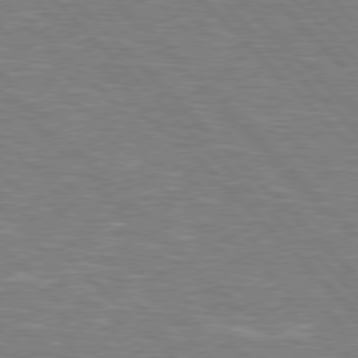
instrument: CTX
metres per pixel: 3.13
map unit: Hpe
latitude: 76.9136
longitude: -151.5182
